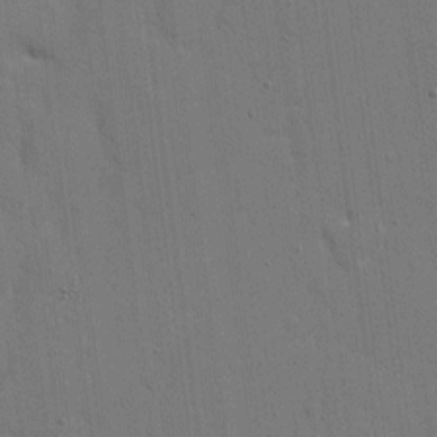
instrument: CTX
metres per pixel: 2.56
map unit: eHh
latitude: 6.7057
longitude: -67.3103
